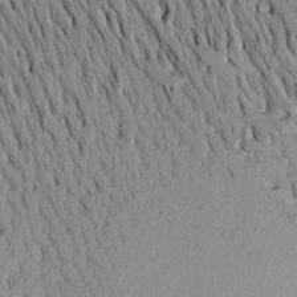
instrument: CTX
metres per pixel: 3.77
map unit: Aa
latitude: 20.3279
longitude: -149.2348
